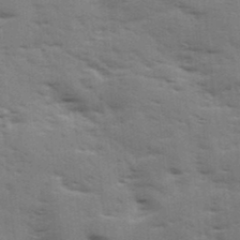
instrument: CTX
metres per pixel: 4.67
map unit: Ave
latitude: 11.6127
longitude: -102.4790
